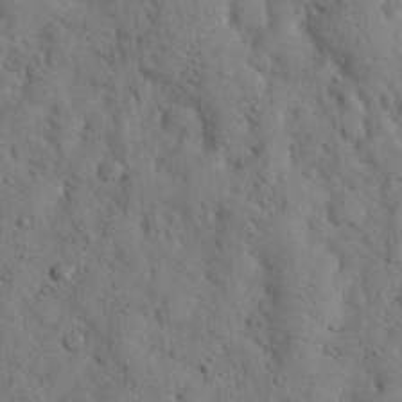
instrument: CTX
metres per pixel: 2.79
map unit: eHh
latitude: 25.2159
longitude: -77.7071
